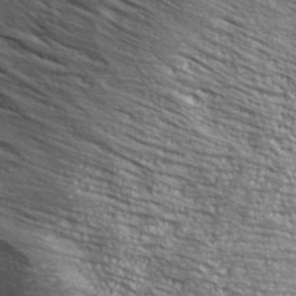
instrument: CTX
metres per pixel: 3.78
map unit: ANa
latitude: 40.4034
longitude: 20.2550
